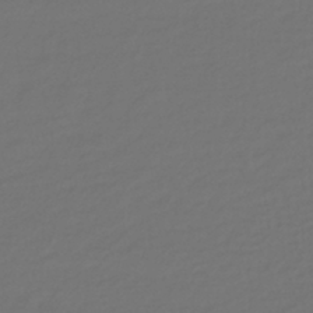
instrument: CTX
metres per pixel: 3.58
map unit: lHb
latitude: -42.6140
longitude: 69.8611
